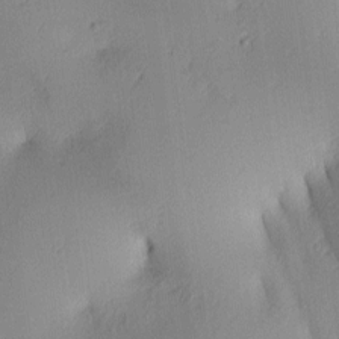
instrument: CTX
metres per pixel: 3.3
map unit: lAa
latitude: 4.1578
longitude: -115.9150
